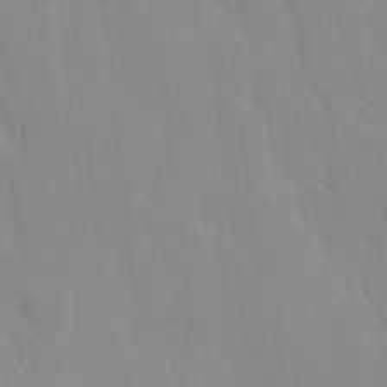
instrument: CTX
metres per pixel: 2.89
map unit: Ave
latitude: 9.5749
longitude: -104.2145
